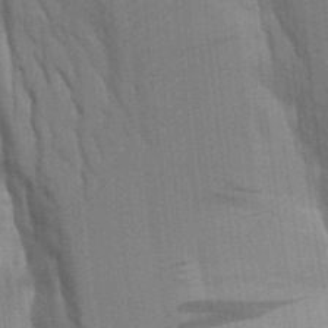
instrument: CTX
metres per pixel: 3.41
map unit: Aa
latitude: 9.6505
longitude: -126.6680
